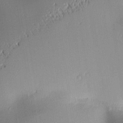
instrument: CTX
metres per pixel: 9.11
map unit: lAa
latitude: 2.4412
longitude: -116.3845
